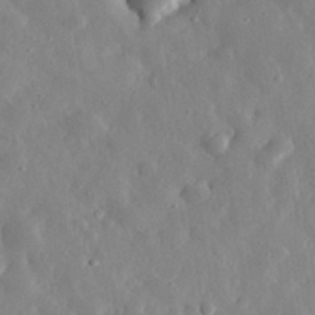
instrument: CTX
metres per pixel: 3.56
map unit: eHh
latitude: 32.6679
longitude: -78.6491
